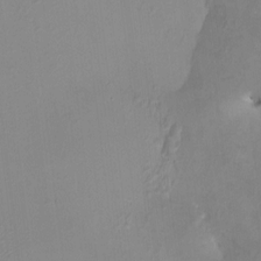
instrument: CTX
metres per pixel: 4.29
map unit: HNhu
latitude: 5.5182
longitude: 9.8989
